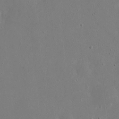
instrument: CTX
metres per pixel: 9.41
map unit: eHh
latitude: 17.2726
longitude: -71.2726
